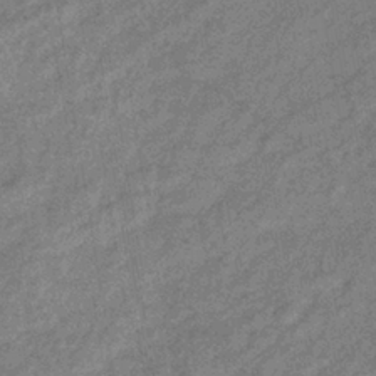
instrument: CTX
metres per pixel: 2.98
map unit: eHb
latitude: -39.4644
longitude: 80.0850
